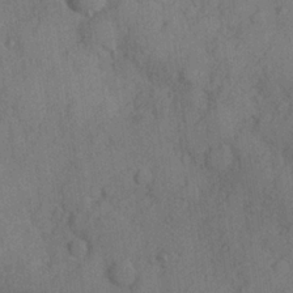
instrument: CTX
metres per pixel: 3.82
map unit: Hve
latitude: 24.6679
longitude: 148.0472
